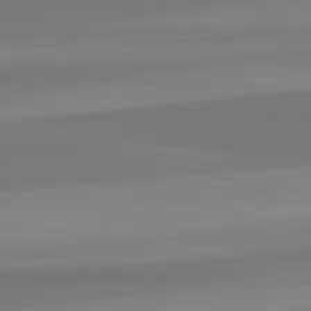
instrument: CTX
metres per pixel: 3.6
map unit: lApd
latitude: 82.7435
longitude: 173.4265
